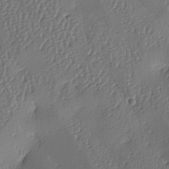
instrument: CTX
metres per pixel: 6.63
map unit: lAa
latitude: -8.4629
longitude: -128.8758
